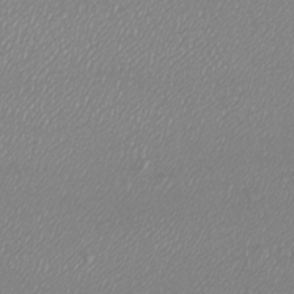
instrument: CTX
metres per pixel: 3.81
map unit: Htu
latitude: -6.4062
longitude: -73.3671
